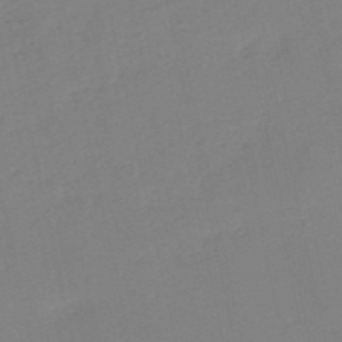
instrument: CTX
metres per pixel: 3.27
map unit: HNb
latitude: -53.4643
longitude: -39.3859
